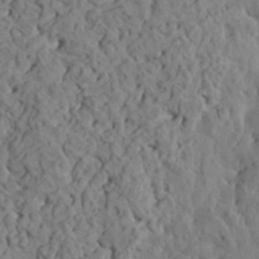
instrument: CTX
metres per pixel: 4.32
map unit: HNhu
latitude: 5.6505
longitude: -0.6679
